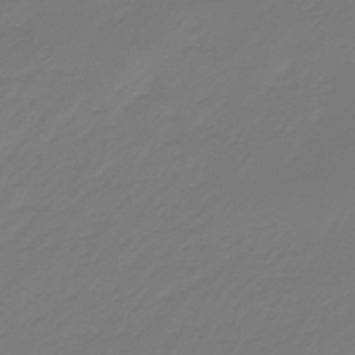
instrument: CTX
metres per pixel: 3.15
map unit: eHb
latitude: -46.6140
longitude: 82.7463
